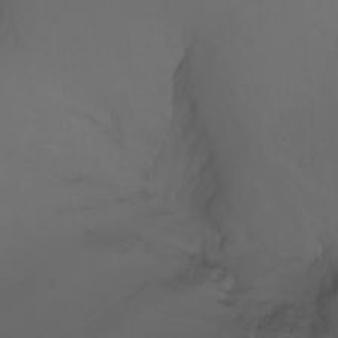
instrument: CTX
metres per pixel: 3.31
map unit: Nhu
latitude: -7.4454
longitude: -81.0458
